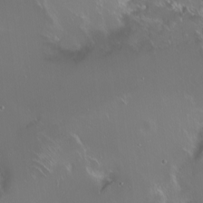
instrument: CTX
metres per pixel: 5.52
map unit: eHh
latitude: 1.4993
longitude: -54.3278
